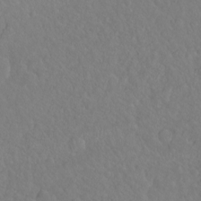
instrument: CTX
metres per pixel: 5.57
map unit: Hto
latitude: -8.0850
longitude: -46.0444
